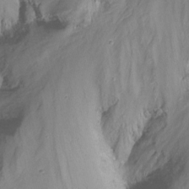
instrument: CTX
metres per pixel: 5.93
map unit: Nhu
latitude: -15.6911
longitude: -52.6869
